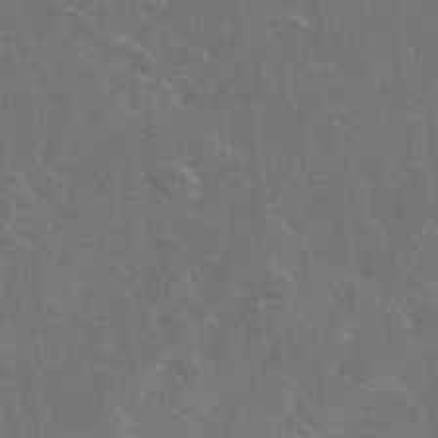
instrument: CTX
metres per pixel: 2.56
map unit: lHvf
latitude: 36.8380
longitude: -91.0836
